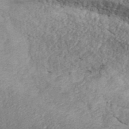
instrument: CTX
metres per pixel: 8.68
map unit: ANa
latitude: 44.8569
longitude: 45.9178
